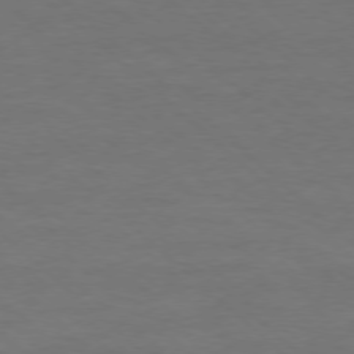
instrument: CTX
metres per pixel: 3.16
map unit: Ap
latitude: -77.9556
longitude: -62.1011
